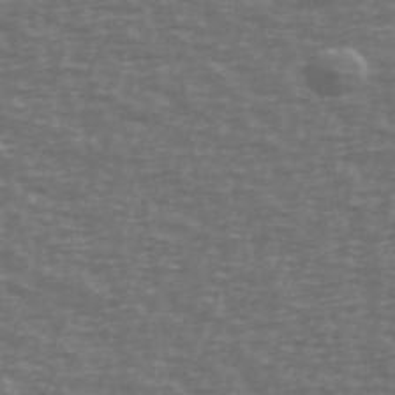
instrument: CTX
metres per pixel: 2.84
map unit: Ave
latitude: 39.3859
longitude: -113.3859
